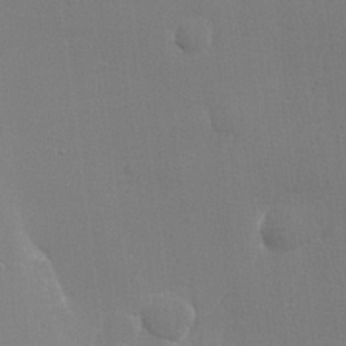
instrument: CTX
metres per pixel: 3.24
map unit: lHvf
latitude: 23.5749
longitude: 141.0675
